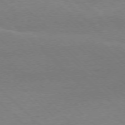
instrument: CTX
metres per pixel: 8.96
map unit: Ap
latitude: -77.5588
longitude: -86.6868
